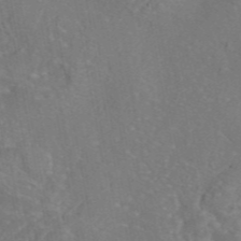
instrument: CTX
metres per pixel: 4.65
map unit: eAb
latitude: 45.9339
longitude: 107.8989
